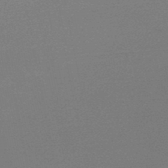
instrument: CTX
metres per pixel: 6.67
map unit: lHb
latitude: -48.2551
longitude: 66.5007
